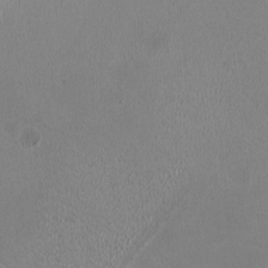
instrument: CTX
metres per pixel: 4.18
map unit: HNhu
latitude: -3.4832
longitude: -1.8016
